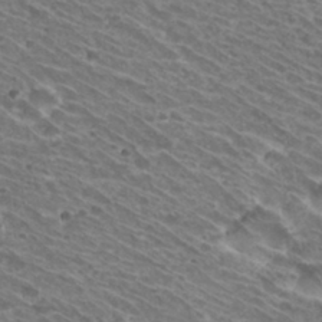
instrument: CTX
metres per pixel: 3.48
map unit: Hto
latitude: 31.4805
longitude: -42.6680
